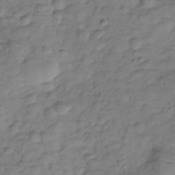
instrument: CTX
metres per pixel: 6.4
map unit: Hve
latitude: -28.5196
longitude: 94.3117
